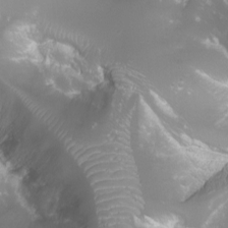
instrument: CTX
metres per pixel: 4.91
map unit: Nhu
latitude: -9.7666
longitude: -69.6505
